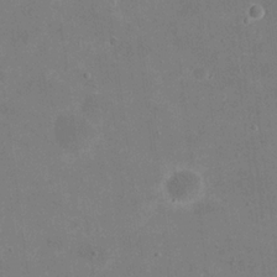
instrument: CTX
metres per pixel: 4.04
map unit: eHh
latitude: 20.2334
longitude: -66.1199
